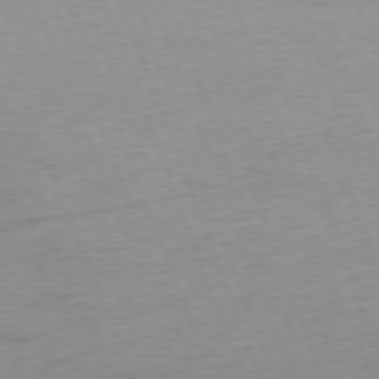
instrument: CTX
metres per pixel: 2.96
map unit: Ap
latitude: -76.6707
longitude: -72.5735
